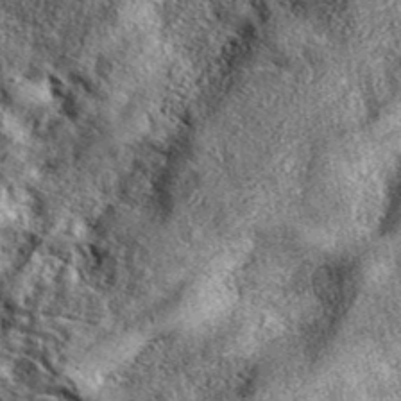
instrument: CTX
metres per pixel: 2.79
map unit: eAb
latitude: 38.8002
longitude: 109.6722
